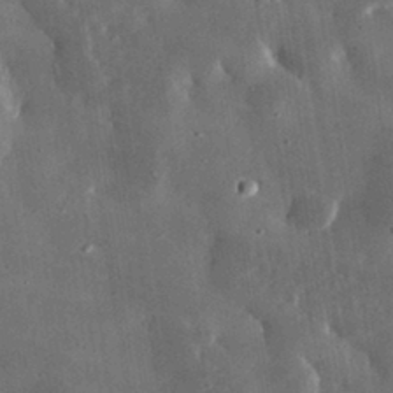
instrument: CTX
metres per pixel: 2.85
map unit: lHvf
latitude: 31.5749
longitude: -88.6113
